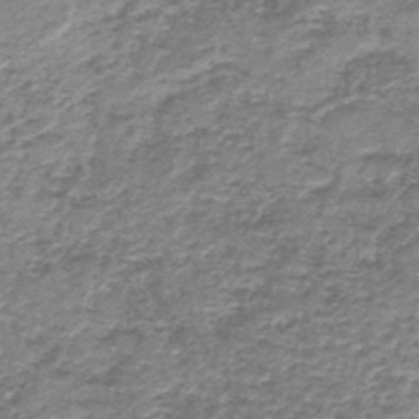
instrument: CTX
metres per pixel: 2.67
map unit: HNb
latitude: -44.0850
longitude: 50.1228
